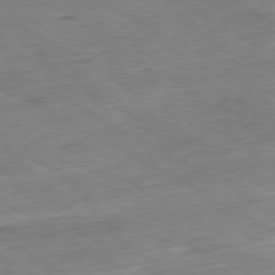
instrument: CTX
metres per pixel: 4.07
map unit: Ap
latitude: -80.2929
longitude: -83.6316
